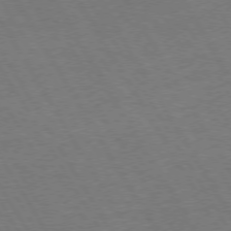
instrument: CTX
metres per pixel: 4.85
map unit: Hpe
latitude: 73.2159
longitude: -123.2537
